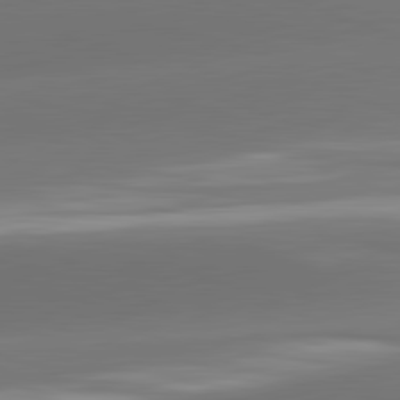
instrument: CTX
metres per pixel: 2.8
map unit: lApd
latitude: 81.9150
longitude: -163.8206
